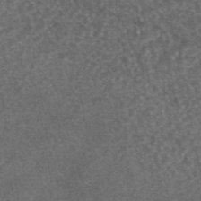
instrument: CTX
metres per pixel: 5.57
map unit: eAb
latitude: 44.8758
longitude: 116.0094
